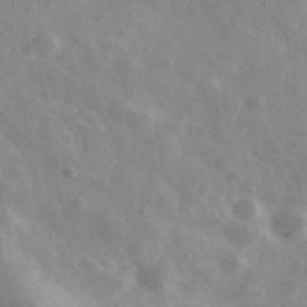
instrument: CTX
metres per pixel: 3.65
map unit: Ave
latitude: 39.0836
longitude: -106.9325
